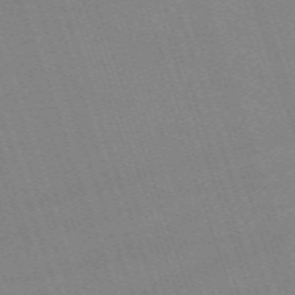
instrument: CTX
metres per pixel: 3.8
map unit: eHh
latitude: -64.0661
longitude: 51.3699
